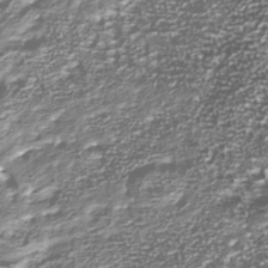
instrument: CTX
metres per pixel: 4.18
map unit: Nhu
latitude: -39.3321
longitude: -82.2522
